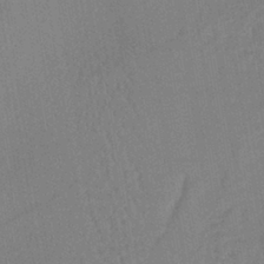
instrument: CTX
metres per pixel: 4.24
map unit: lHb
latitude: -41.5588
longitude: 67.6911
